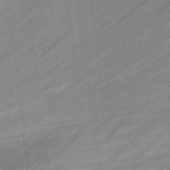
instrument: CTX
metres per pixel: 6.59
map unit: lAvf
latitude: -1.3699
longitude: -107.4615
